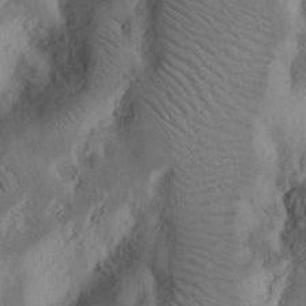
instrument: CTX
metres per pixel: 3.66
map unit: Nhu
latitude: 16.5735
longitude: -74.5168
